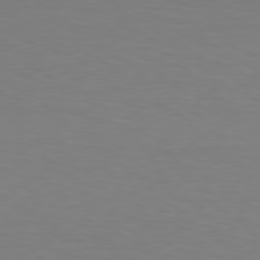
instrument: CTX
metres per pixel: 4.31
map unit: Hpe
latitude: 78.4034
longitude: -122.4412
